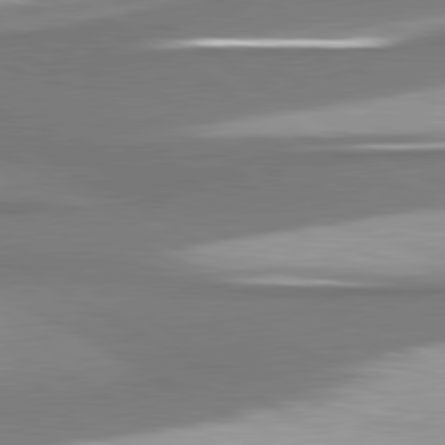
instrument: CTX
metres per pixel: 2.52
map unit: lApd
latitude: 80.6679
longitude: 177.3321
